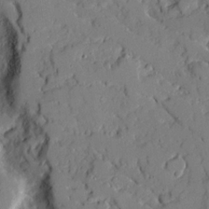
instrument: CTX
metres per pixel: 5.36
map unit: Ave
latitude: 18.5734
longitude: -128.7813
